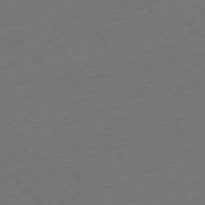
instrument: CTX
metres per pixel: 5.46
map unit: Ap
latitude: -75.3888
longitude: -82.3656
